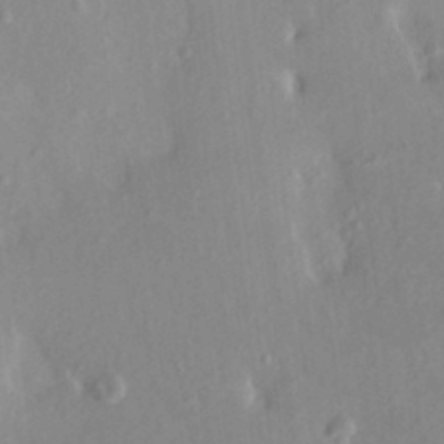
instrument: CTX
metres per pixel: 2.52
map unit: HNhu
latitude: 3.7638
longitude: 5.8989
